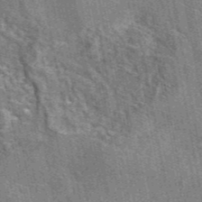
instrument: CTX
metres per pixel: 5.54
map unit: eAb
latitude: 45.4426
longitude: 110.6518
